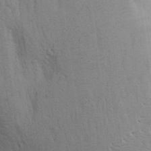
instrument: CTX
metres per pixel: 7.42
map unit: Aa
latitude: 28.9325
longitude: -147.4049
